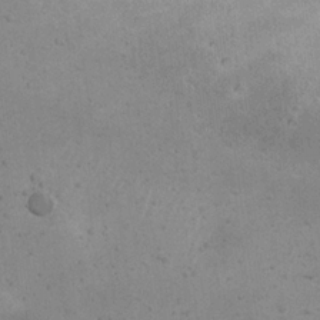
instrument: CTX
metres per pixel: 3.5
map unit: Nhu
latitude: 22.4601
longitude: -71.6883
